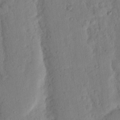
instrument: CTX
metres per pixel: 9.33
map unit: Nhu
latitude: 18.1389
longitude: -76.5545
